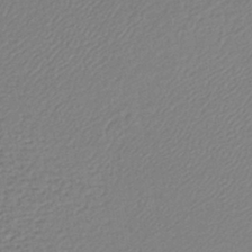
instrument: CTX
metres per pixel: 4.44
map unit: lHb
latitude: -42.1416
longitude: 61.7478
